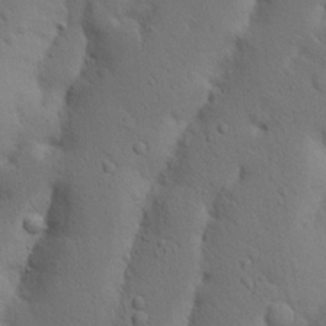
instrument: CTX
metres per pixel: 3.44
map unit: Nhu
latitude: 19.6882
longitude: -75.6316
